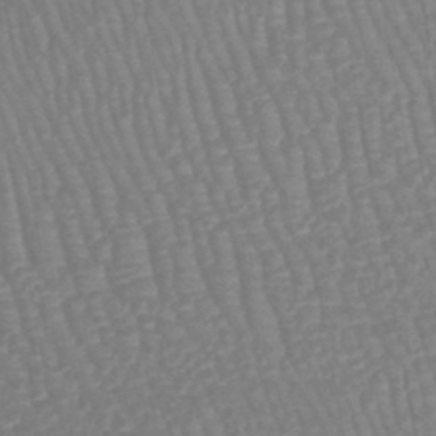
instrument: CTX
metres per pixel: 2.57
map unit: lHb
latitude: -44.8975
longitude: 77.8989
